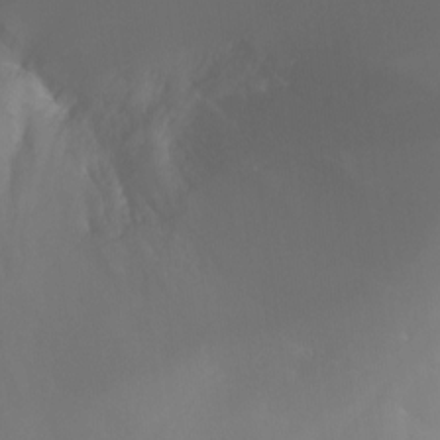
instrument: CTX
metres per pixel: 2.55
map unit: Nhu
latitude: -8.9353
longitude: -52.2145
